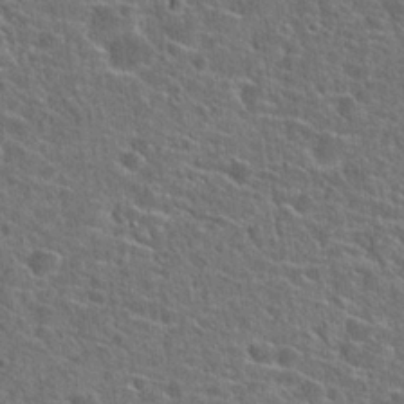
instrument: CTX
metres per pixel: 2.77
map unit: Hto
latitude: 23.9717
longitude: -45.0458
